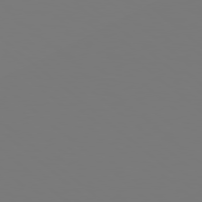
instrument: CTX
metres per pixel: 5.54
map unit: Hpe
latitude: 78.4034
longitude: -163.3860
